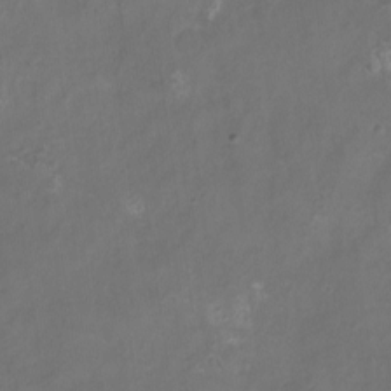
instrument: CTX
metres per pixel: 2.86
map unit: eHh
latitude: -6.6329
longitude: -77.6127
